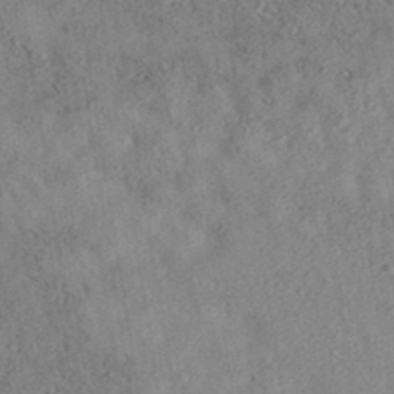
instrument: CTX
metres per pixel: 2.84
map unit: eAb
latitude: 35.4615
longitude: 108.1606
